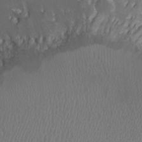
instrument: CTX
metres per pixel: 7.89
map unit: HNhu
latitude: 2.4412
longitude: -3.6694
